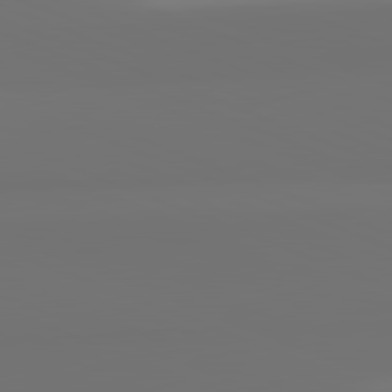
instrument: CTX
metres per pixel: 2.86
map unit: lApd
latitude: 82.2144
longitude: 155.1242
